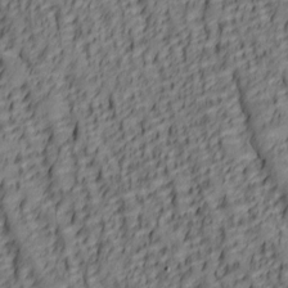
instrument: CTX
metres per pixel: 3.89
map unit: lAa
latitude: 6.0822
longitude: -116.4412
